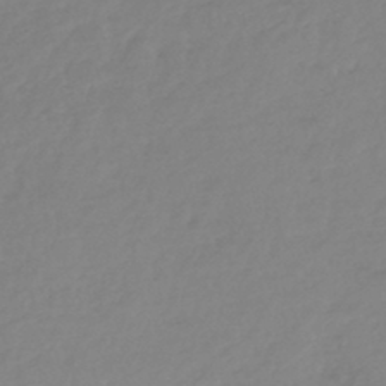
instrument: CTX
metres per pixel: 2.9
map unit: lHb
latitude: -44.6896
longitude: 71.0298
